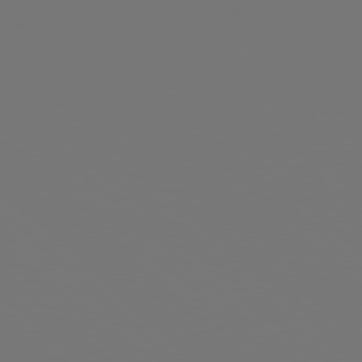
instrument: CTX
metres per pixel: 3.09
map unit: Hpe
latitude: 77.7638
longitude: -177.1403
